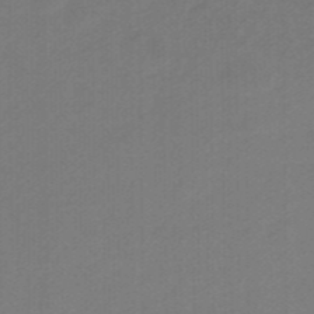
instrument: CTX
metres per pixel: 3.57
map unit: HNhu
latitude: -46.8786
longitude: 89.4265
